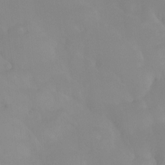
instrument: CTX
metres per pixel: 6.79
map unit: Ht
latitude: -13.2565
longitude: -50.8569
